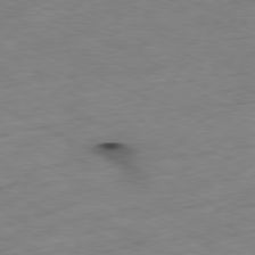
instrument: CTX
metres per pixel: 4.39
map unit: Ap
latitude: -80.1039
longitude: -67.9906
